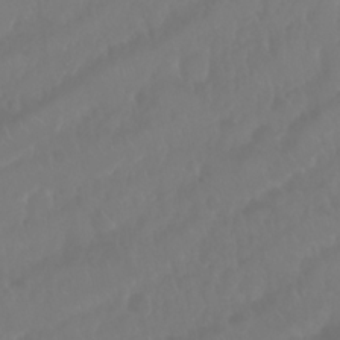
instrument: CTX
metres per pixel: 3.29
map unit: Nhu
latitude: 25.0458
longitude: -62.2901
